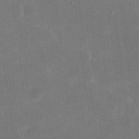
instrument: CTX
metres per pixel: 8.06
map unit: eHh
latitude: 20.1011
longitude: -66.0633
